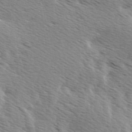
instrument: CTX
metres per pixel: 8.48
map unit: Ave
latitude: 9.9150
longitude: -106.9703
